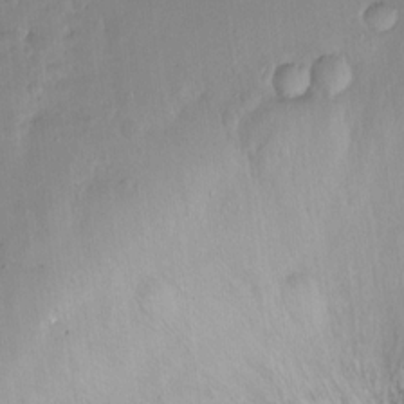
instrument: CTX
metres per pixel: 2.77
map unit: Hto
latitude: -14.5574
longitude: -41.9717
